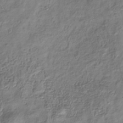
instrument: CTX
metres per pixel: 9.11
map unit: Hve
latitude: -33.8045
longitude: 88.8975
